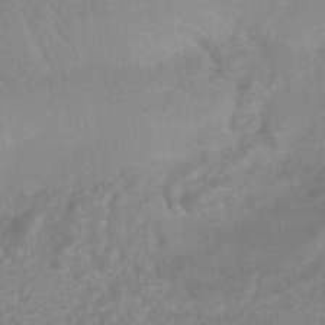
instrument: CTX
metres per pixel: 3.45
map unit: HNhu
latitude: -45.5588
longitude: 91.9745
